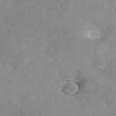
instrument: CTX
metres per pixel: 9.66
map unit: ANa
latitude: 43.5749
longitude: 26.5762
